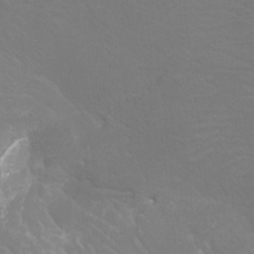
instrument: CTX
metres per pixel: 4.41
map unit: Htu
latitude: -12.4818
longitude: -71.1970
